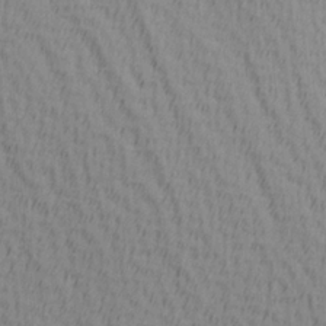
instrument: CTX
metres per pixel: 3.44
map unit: Hve
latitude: 1.8205
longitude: -124.7435
